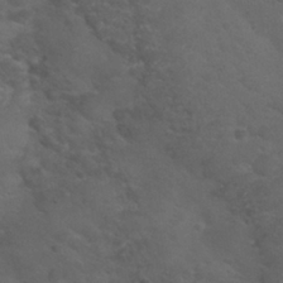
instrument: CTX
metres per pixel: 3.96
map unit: Nhu
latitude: 25.9150
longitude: -50.7624
